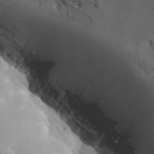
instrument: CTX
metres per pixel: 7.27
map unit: Nhu
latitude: 27.4427
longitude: -72.1389
